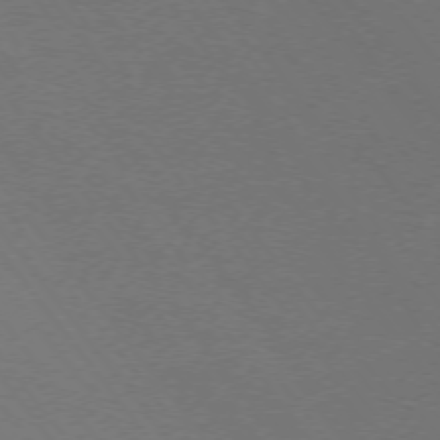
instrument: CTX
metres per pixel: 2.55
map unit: Ap
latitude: -75.1054
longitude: -74.8569
